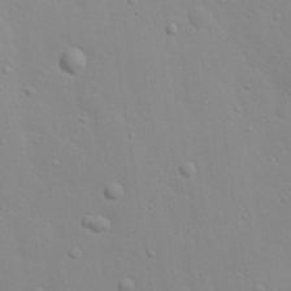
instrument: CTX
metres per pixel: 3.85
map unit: Nhu
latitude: 20.7058
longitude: -73.4805
